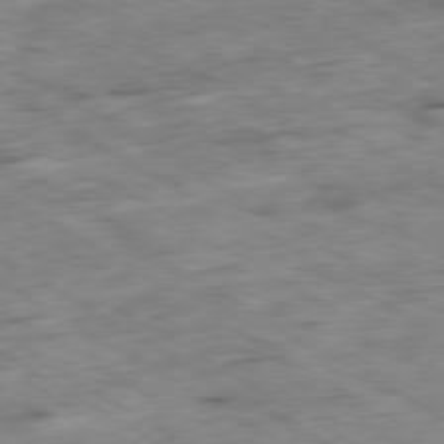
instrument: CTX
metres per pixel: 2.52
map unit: Ap
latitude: -80.3307
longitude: -84.7624
